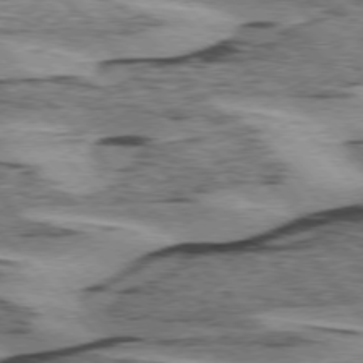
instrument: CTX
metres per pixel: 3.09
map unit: lApd
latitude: 75.4238
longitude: -78.1578
